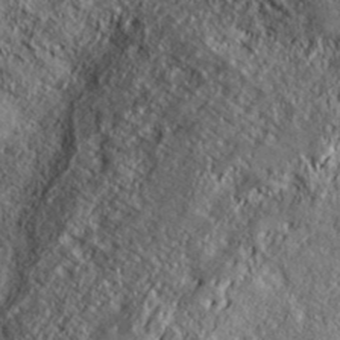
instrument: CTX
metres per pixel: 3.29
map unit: ANa
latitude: 38.8191
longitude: -91.3860
